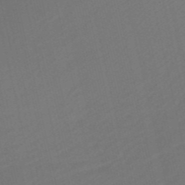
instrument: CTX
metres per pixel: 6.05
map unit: HNb
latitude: -52.0283
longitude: -48.7813
